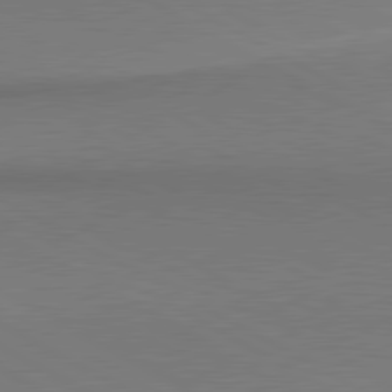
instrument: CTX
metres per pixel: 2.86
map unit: lApd
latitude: 80.8380
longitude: 155.4832
